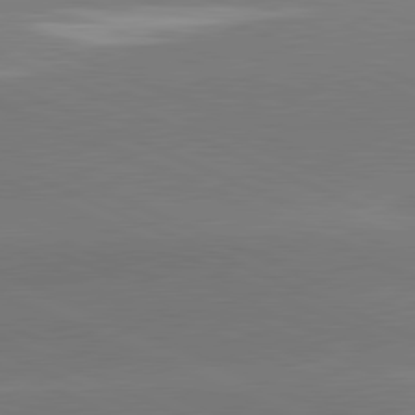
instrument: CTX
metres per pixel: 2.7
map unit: lApd
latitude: 81.6505
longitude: -155.2726
